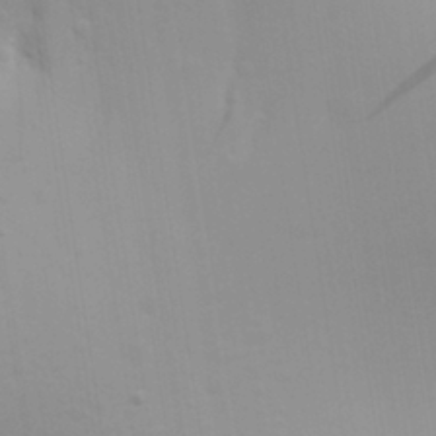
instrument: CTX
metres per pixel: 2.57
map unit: Aa
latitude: 29.3859
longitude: -139.3482
